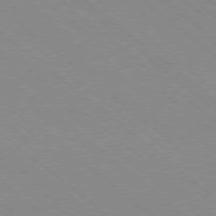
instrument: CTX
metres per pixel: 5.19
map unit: Ap
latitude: -78.5951
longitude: -65.0647
